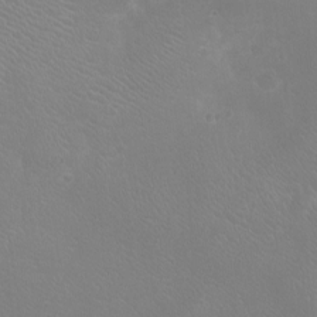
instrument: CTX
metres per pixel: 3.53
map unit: Ht
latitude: -8.1417
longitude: -20.6302
